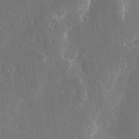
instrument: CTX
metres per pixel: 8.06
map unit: eHh
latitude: 7.8961
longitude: -67.9150
